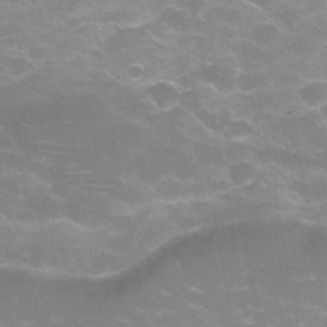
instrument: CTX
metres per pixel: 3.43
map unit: Hve
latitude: -30.1983
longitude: 95.3320
